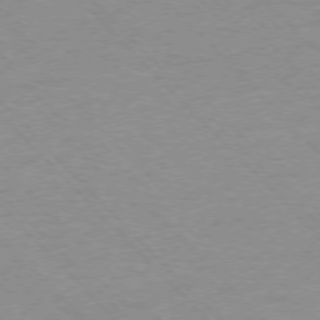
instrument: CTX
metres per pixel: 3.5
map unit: Ap
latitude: -76.5196
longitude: -85.3482
